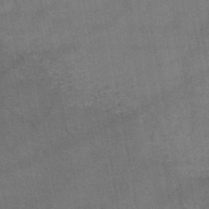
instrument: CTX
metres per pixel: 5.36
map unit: HNb
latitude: -44.9731
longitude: -37.6127
